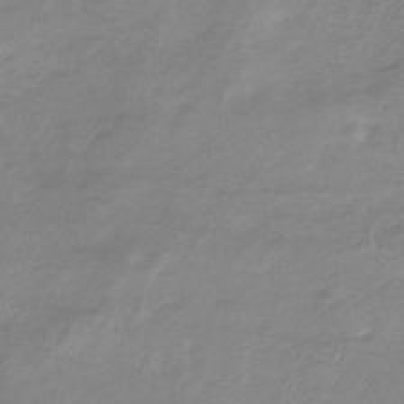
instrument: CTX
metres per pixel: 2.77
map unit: eHb
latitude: -33.9367
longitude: 71.3699
